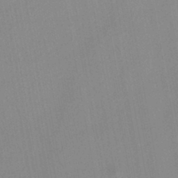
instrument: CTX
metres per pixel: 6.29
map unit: lHb
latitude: -44.2173
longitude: 73.1809
